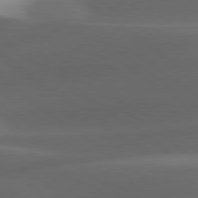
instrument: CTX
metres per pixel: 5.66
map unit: lApd
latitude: 79.1026
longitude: -49.3293
